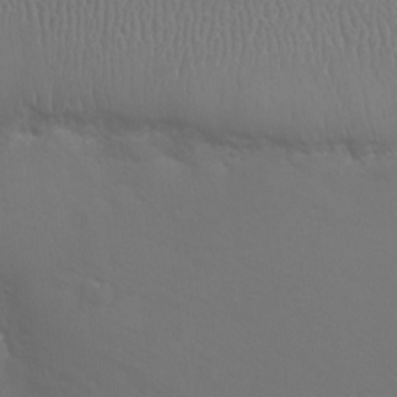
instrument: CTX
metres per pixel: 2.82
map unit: eHh
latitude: -10.9353
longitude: -65.4237
